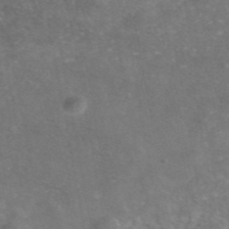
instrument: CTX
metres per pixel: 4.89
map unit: eAb
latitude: 46.4979
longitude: 120.5196
